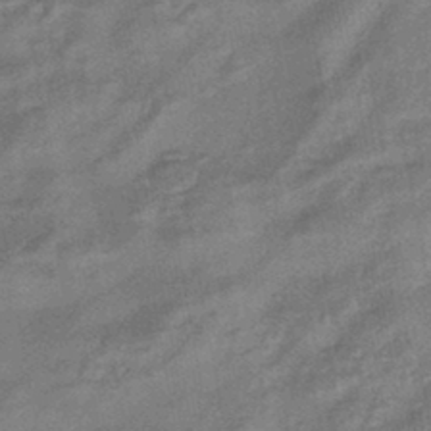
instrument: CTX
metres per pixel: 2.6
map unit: eHb
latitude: -43.3509
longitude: 84.5573
